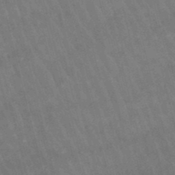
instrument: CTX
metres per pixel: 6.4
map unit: lHb
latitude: -47.3698
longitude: 76.5196
